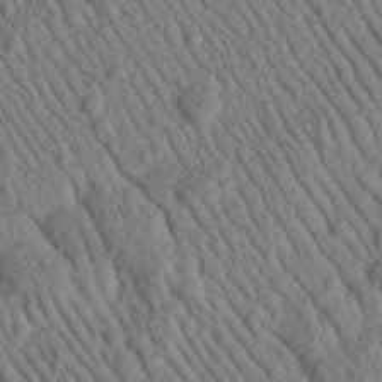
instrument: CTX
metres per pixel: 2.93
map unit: Htu
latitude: -1.4455
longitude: 173.7666
